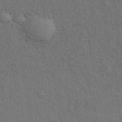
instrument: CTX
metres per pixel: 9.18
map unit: ANa
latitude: 39.5182
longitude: 19.5966
